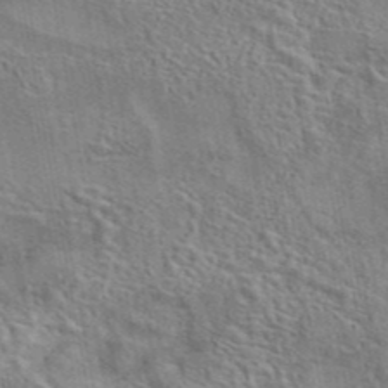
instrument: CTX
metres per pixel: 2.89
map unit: eAb
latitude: 43.0459
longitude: 113.8423
